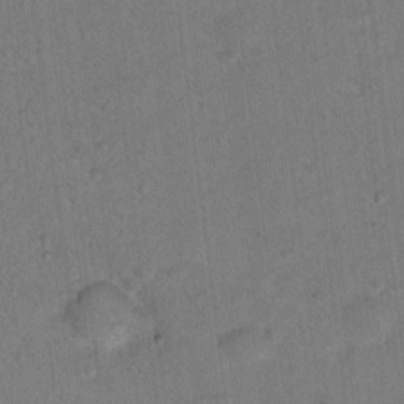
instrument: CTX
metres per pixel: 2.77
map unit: Nhu
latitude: 14.0444
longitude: -36.8758
